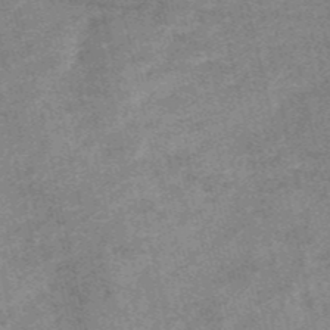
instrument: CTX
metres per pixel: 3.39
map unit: HNb
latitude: -53.7855
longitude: -48.0255
